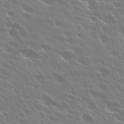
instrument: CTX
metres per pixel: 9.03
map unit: Hto
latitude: 27.5182
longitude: -41.3103
